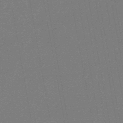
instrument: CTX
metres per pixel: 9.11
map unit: lHb
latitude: -48.5952
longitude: 82.5196
